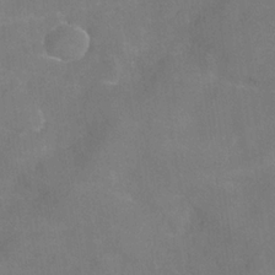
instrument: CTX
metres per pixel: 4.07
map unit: Hve
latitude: -31.7855
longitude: 95.3320
